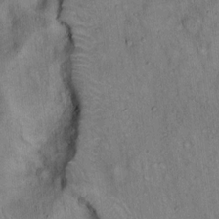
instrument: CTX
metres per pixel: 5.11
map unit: Hto
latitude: 15.2159
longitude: -59.0081
